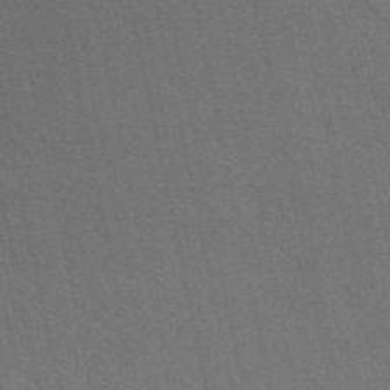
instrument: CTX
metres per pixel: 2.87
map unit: ANa
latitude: 49.6883
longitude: -72.3468
